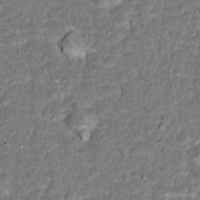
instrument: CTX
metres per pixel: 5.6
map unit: Hto
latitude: 15.6316
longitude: -38.6490
